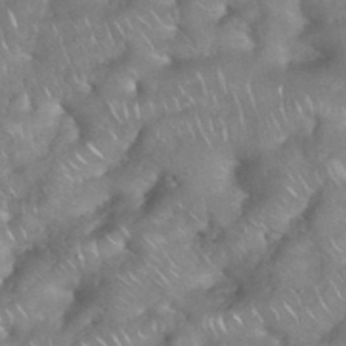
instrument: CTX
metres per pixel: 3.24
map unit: eHh
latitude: 38.8380
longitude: -58.4790
